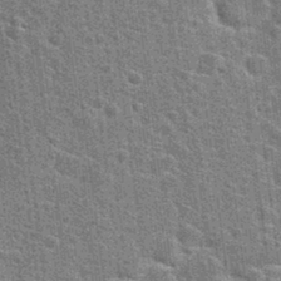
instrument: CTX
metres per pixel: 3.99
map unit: Hto
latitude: 24.1955
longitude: -47.5371
